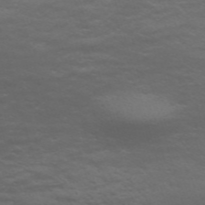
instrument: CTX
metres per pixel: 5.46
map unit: Nve
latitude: -58.9163
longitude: 56.1606
